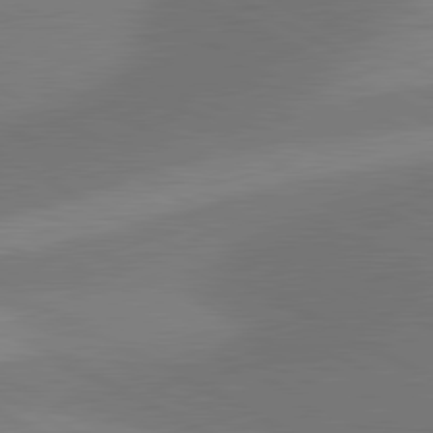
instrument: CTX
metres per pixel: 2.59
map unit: lApd
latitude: 81.0458
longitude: 127.9556
